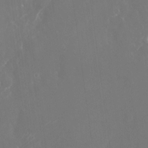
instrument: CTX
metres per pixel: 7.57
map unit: Nhu
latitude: -24.9919
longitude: -72.6302
